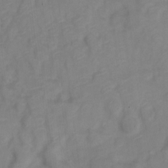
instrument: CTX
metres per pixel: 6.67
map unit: Nve
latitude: -21.7288
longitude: 106.1417
